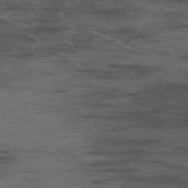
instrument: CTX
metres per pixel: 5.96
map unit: Ap
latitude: -76.5385
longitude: -83.2348
